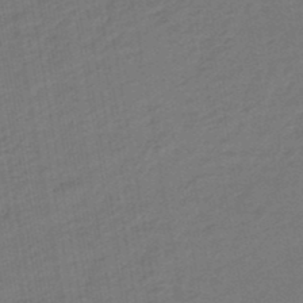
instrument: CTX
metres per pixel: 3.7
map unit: eHb
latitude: -47.4643
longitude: 88.1228
